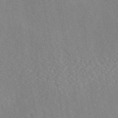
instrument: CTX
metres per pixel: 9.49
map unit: eAb
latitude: 46.0255
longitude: 112.4251
